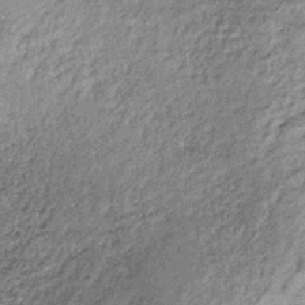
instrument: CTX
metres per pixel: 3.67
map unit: lHb
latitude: -36.2550
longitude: 65.7100
